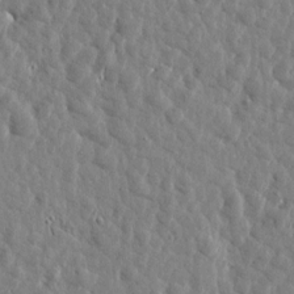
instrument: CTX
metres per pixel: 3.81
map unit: Htu
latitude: 1.7827
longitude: -179.1026
